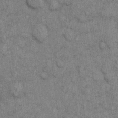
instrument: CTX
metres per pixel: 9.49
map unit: eHh
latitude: 14.8758
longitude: -65.3860
